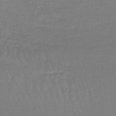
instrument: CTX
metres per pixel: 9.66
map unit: lHb
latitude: -44.2362
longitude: 79.7477
